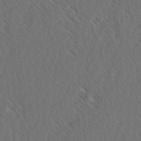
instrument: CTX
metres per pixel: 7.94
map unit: lAvf
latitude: -2.9919
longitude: -114.0444
